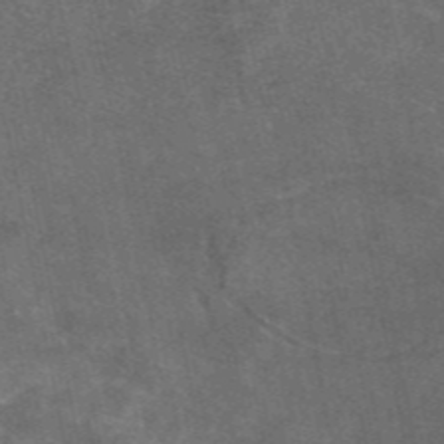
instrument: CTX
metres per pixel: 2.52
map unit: eAb
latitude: 46.7624
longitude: 119.2754
